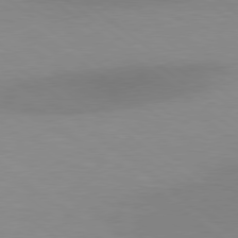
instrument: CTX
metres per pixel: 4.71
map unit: Hpe
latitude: 78.8191
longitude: -151.1970
